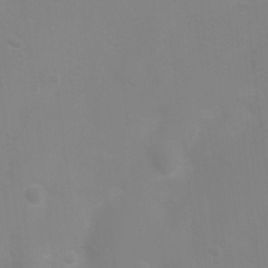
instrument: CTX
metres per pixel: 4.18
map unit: Nhu
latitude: 3.5749
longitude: -25.1970
